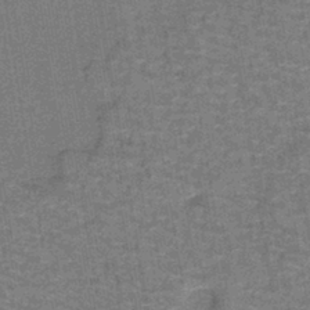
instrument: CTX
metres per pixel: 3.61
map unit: lHb
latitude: -40.6140
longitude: 56.5951
